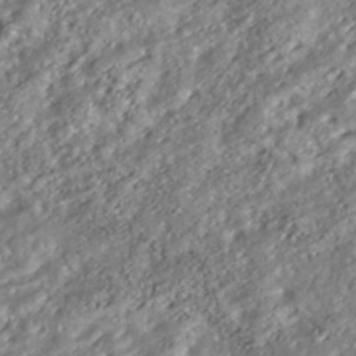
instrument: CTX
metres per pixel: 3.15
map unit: HNhu
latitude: -41.8989
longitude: 103.7856
